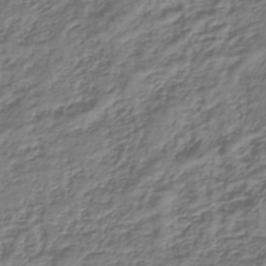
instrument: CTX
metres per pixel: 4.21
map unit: lHb
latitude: -39.8989
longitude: 71.5399
